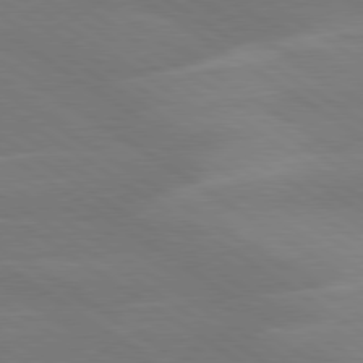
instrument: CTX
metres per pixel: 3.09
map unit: lApd
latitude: 79.6316
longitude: -125.5182
